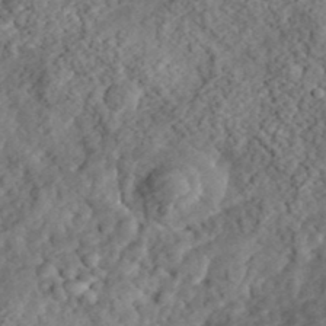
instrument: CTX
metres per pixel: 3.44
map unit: eHh
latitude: 36.0255
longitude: -79.4238
